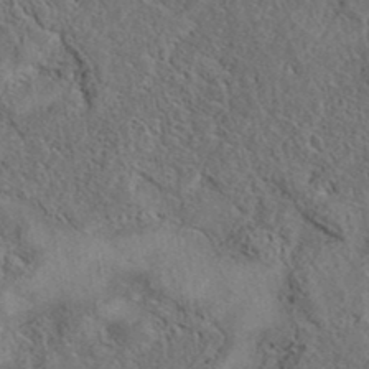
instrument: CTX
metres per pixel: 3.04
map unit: eAb
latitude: 38.0633
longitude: 112.8219
